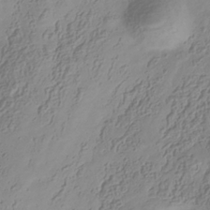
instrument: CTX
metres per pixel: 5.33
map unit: Hve
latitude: -34.3495
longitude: 88.9541
